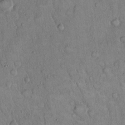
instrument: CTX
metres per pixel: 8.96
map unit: Hto
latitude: 15.2348
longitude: -57.6127
